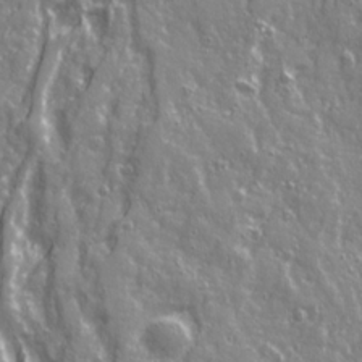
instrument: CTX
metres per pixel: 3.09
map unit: Ave
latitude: 21.7261
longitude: -133.1781
